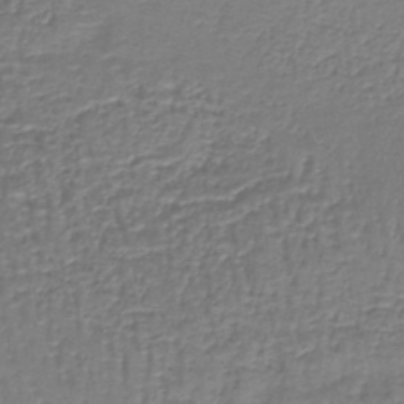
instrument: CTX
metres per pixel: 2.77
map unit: lHb
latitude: -43.0486
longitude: 59.1620
